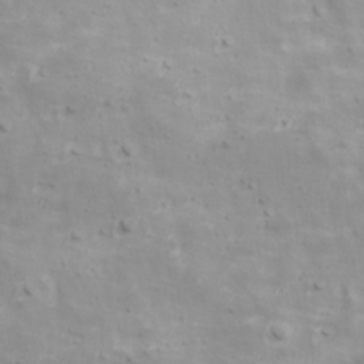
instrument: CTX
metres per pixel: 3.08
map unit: Ave
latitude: 17.5182
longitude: -133.7261
